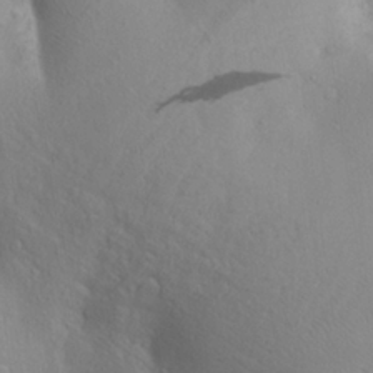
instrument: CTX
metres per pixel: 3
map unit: Aa
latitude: 24.4034
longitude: -148.0822
